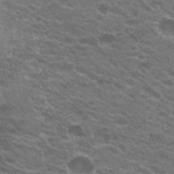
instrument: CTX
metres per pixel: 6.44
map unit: Hto
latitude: 20.6680
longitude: -35.6316
